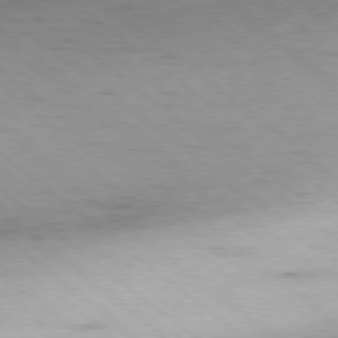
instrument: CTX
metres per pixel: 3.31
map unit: Hpe
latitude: -79.0108
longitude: 10.9353
